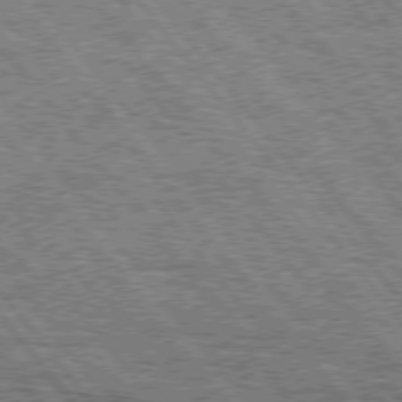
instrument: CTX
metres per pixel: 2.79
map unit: Hpe
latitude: 75.2537
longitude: -156.6679
